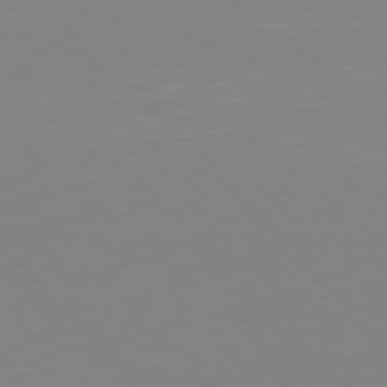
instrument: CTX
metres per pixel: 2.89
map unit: Hpe
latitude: 77.2159
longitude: -176.0255
